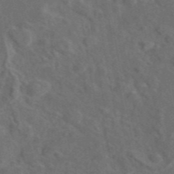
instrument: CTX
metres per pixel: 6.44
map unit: eAb
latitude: 46.5168
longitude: 108.9542
